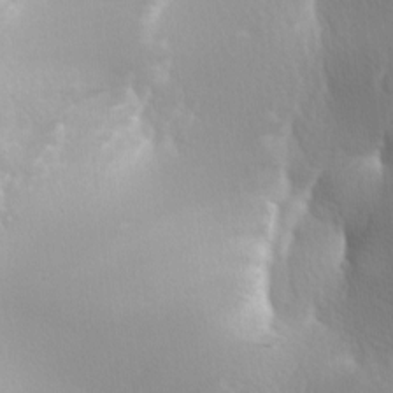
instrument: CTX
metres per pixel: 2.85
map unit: lAa
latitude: -9.1620
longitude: -125.7638
